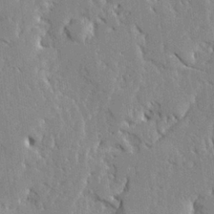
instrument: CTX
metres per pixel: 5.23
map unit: Ave
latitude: 23.5560
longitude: -130.2145
